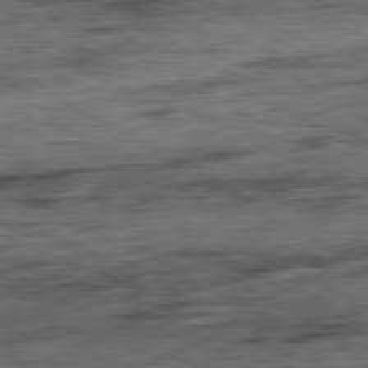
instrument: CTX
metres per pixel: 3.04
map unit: Ap
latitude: -81.8234
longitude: -79.7828
